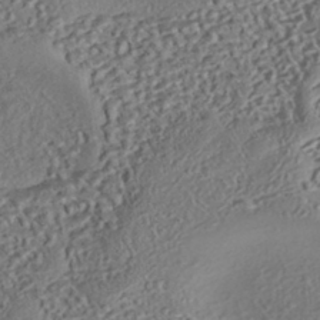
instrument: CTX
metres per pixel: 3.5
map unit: eHh
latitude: -43.2753
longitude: 121.5966
